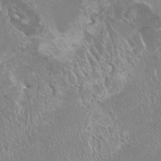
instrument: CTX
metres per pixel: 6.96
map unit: HNhu
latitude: -0.4818
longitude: 4.1605
